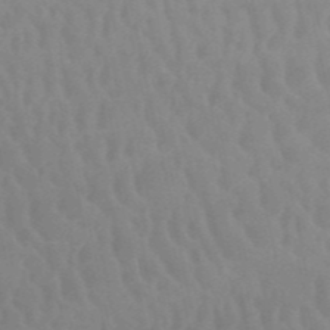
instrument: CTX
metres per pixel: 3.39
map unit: HNb
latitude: -52.5195
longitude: -51.0836
